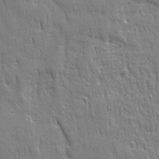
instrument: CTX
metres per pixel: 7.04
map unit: Ave
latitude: 22.4979
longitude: -135.1214
